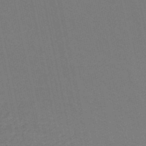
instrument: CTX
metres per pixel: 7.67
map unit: HNb
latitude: -50.7274
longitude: -48.9325
